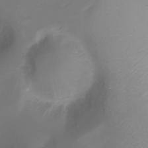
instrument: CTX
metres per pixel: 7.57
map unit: Ht
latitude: -8.5385
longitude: -29.7638
